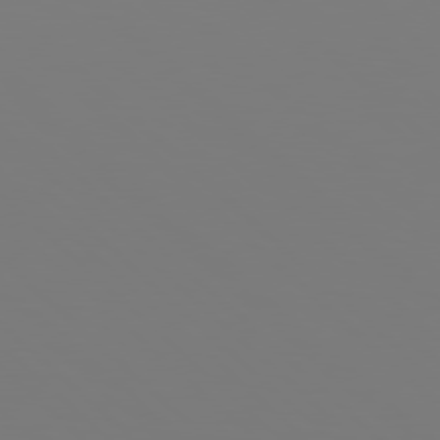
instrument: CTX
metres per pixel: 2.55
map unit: Hpe
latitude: 77.8961
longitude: -162.5546
